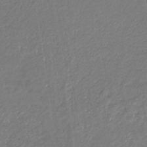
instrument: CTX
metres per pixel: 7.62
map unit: eHb
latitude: -31.0297
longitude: 67.4454
